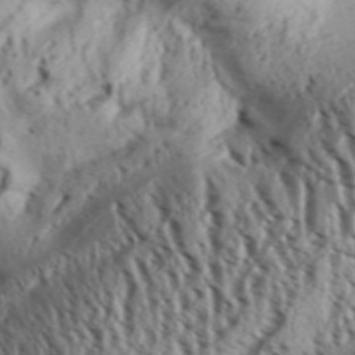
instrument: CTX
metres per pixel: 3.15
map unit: Aa
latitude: 32.2334
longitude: -136.4979
